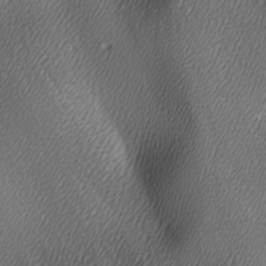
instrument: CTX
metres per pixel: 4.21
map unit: Ave
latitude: -6.3117
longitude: -122.6490
